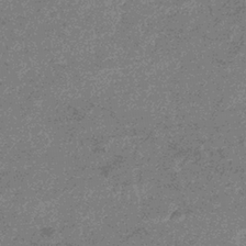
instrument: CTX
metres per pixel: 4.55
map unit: eHb
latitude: -35.8989
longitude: 76.8030
